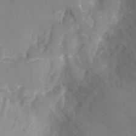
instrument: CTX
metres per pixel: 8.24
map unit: Ht
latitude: -3.5021
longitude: -28.7246
